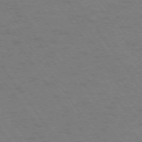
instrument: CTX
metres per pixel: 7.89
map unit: Ap
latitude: -75.0487
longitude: -70.6679
